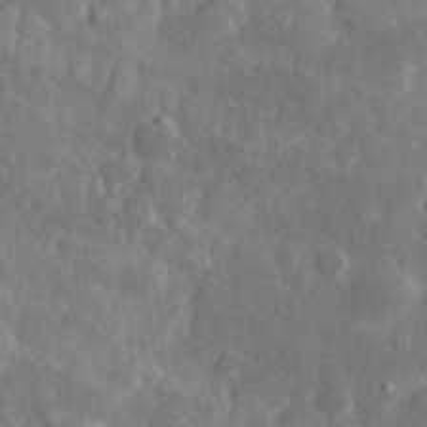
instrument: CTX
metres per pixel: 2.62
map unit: eHh
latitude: 31.5371
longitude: -70.6301
